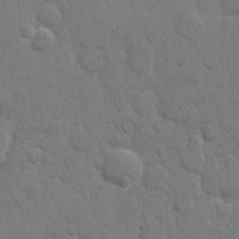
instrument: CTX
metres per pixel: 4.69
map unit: eHh
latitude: 8.9514
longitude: -67.8016
